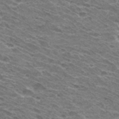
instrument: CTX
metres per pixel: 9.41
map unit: Hto
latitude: 32.3089
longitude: -42.2901
